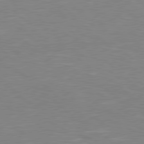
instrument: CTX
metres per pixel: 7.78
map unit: Hpe
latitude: 78.2712
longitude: -124.8569
